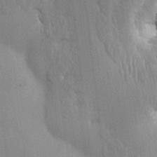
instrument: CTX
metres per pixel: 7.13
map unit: HNhu
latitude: 4.7057
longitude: -6.5546
